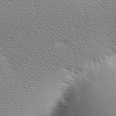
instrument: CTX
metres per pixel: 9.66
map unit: Hve
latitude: 3.0836
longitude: -122.1011
